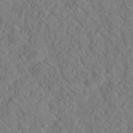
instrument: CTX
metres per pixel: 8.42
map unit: Hto
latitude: 18.4979
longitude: -39.3671
